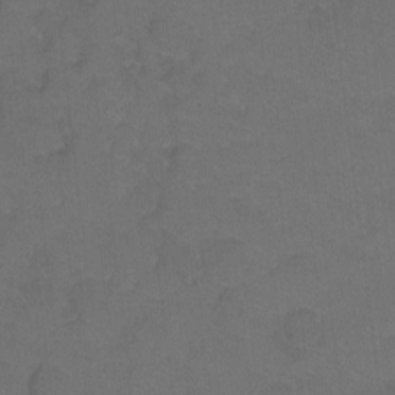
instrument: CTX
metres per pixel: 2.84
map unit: Hto
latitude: 3.6127
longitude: -32.4790
